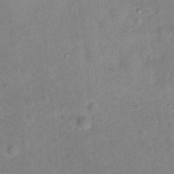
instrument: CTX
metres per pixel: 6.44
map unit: Hto
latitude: 16.1956
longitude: -35.2726
